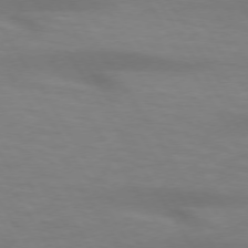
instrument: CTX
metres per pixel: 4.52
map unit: lApd
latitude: 73.7450
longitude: -53.4049
